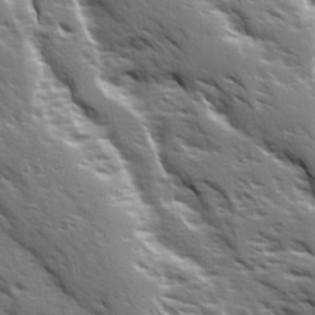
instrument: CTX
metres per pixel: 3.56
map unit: Ave
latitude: 15.1215
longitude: -131.3671
